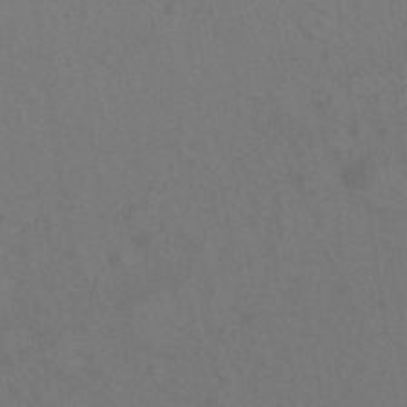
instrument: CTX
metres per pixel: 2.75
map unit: ANa
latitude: -39.5399
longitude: 95.8989
